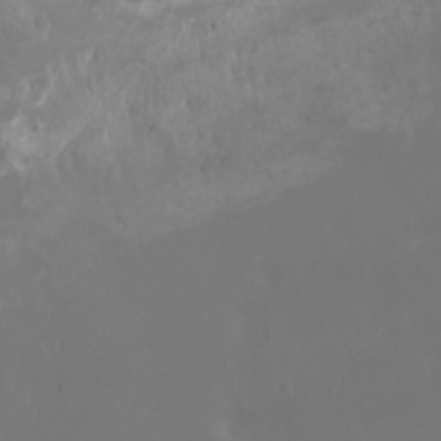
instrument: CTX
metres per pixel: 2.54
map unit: Nhu
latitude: -7.2754
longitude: -82.9513
